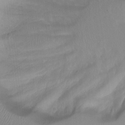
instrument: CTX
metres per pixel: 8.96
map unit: Ht
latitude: -10.5952
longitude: -27.6694
